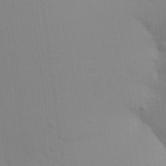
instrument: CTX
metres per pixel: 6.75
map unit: Aa
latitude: 24.5923
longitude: -145.3481
